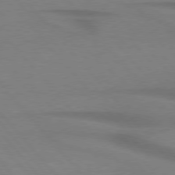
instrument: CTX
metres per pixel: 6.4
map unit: lApd
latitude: 76.5356
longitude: -86.3467
